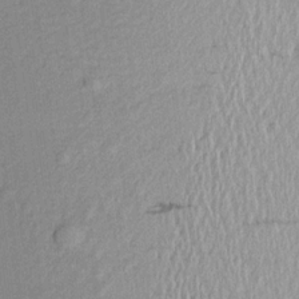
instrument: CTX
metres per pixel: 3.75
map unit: Aa
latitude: 19.0269
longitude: -143.0836
